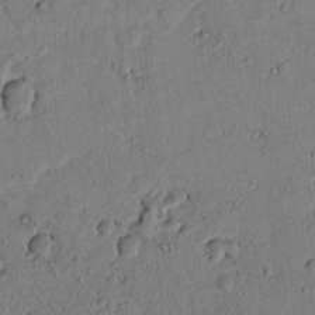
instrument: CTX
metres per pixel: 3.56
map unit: lAvf
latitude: 7.9528
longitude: 169.5588
